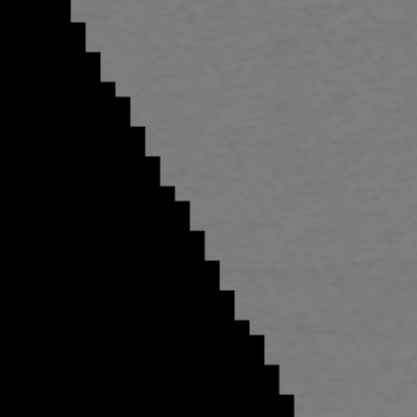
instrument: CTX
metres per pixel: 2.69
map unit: Ap
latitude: -72.6707
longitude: -69.7828
